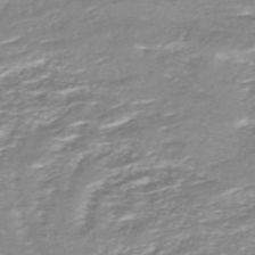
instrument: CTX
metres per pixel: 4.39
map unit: ANa
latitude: -44.5196
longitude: 104.7085
